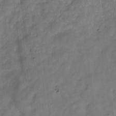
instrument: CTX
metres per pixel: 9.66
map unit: Hve
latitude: -32.0283
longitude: 92.5385
